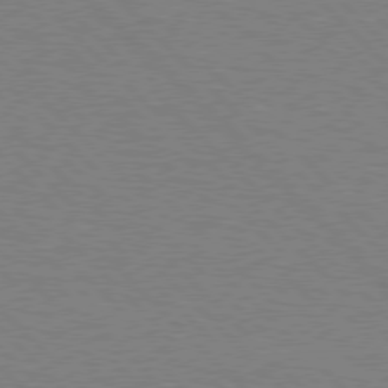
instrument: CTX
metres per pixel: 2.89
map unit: Hpe
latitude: 76.9513
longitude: -151.6505
